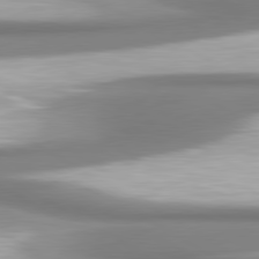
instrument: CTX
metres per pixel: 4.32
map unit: lApd
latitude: 80.4790
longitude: 178.3495
